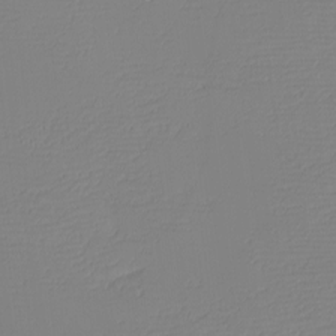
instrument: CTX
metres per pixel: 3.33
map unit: eHh
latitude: -4.2172
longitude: -81.4048
